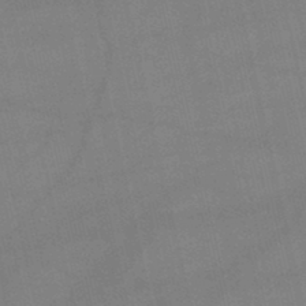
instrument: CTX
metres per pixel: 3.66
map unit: lHb
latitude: -46.9541
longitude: 70.5574
